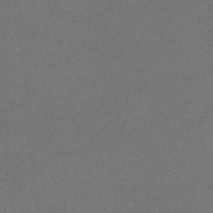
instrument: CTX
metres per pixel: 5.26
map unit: eHb
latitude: -32.6330
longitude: 69.8233
